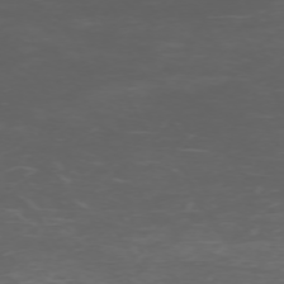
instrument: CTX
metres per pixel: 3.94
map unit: Hpe
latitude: -72.5951
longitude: 8.8408
